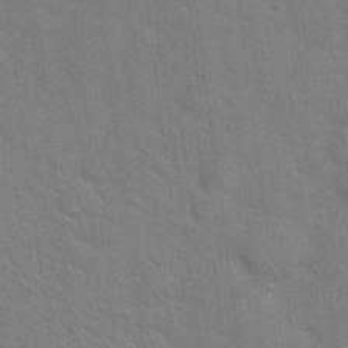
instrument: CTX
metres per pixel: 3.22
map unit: Hto
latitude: 20.7624
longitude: -51.9150
